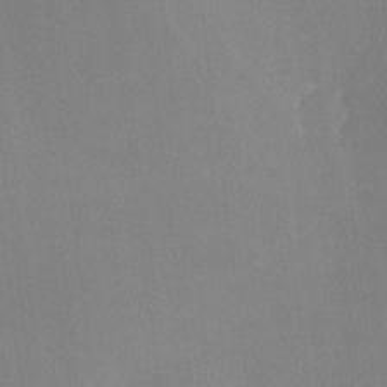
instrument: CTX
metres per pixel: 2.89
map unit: lHvf
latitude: -10.7841
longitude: -100.4601
